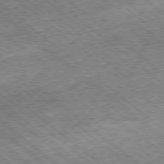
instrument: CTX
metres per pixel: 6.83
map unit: Ap
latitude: -78.7463
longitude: -51.5560
